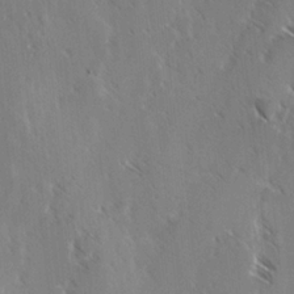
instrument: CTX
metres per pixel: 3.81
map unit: lAvf
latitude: -4.3117
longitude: -114.3278
